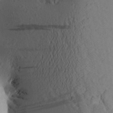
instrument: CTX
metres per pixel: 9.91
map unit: Aa
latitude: 25.2725
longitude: -149.8017
